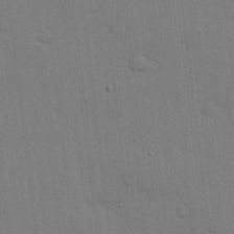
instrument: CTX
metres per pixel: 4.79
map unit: lHvf
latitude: 18.2900
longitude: -113.5560
